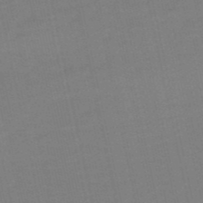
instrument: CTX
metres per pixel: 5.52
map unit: eHb
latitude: -49.9367
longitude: 73.2187
